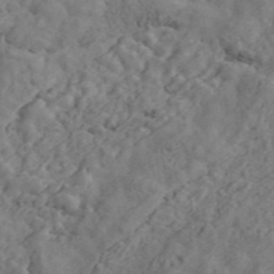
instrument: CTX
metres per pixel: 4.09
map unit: ANa
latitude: 47.6127
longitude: -83.5182
